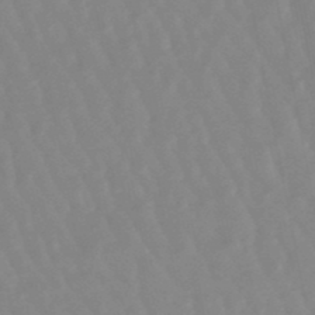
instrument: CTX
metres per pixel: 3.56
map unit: lHb
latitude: -48.4251
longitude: 78.4251
